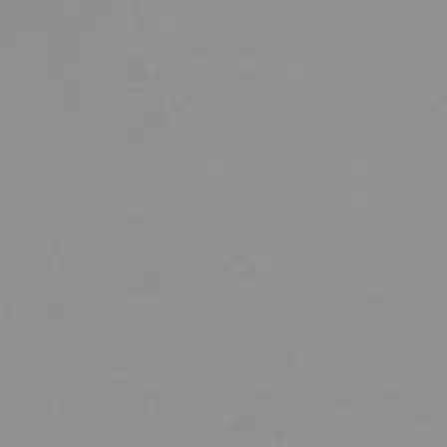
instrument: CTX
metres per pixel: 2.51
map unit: Nhu
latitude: -67.5588
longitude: 38.4440
